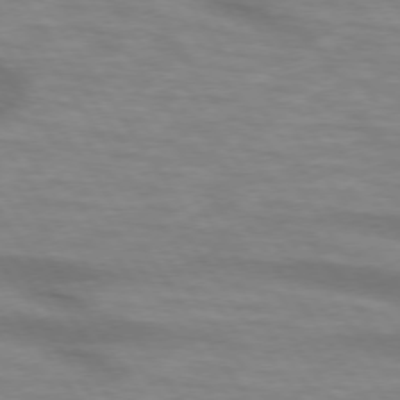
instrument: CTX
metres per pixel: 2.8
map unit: lApd
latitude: 74.4223
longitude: -58.8758
